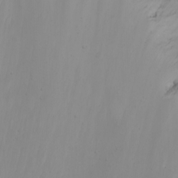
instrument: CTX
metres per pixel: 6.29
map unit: Nhu
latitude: -6.7652
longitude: -66.9135
